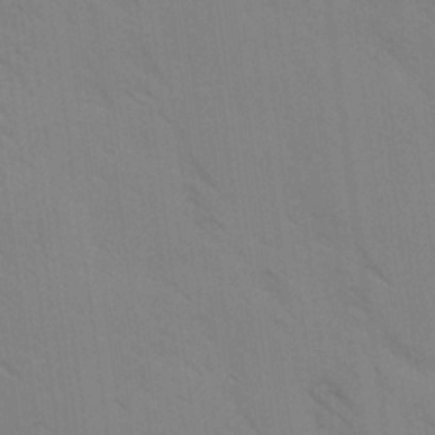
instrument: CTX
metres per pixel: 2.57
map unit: Ave
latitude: -1.1054
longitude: -112.1389
